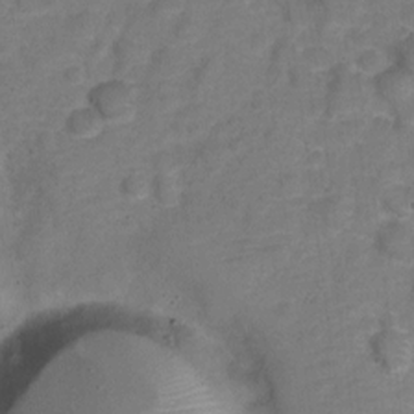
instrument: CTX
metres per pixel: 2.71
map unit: Nve
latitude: -22.8030
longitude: 104.8975
